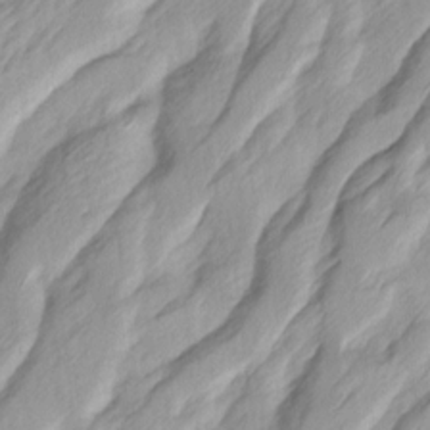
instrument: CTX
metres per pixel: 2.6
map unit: Ave
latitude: 14.9892
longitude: -136.3468
